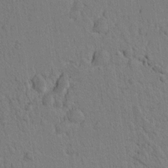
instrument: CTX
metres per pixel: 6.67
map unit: lAvf
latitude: 8.1578
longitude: 165.6155
